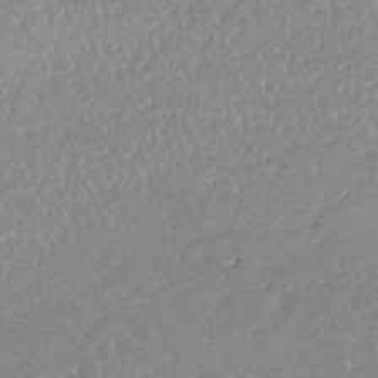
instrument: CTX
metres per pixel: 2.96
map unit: lHb
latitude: -40.5385
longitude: 68.6329
